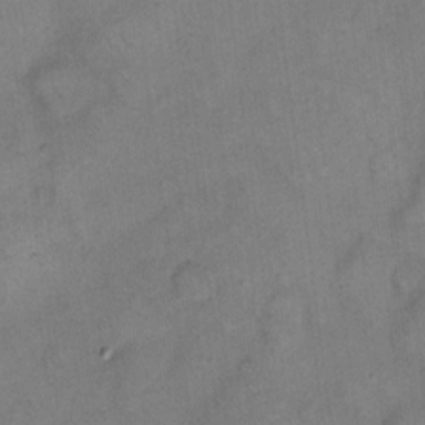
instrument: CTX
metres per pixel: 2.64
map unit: eHh
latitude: 14.0822
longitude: -65.6316
